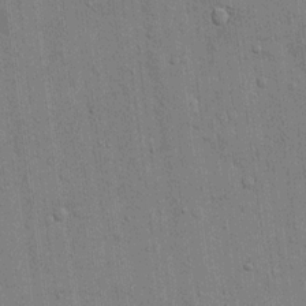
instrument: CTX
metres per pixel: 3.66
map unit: eHh
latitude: 14.8380
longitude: -68.8380
